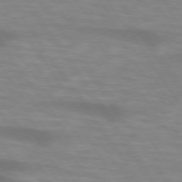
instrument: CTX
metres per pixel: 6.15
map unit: lApd
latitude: 74.4034
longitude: -59.0270
